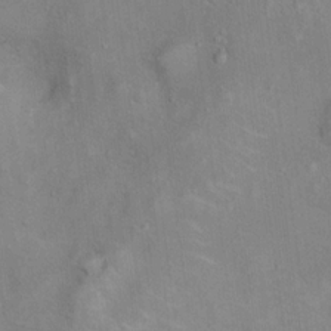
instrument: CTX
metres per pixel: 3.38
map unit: Ht
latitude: 13.9150
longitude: -41.2725
